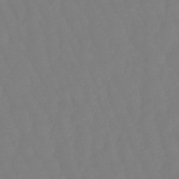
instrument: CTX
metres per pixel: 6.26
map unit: eHb
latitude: -50.1039
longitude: 76.5196
